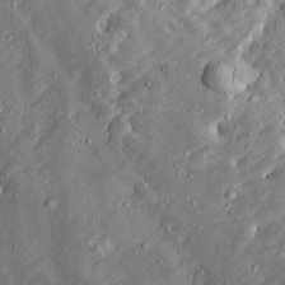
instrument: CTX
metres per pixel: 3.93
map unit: Htu
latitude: -4.6329
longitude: 157.4076
